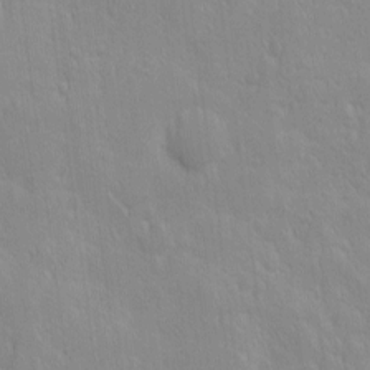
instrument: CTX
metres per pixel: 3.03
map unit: Ave
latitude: 9.7261
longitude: -104.5546
